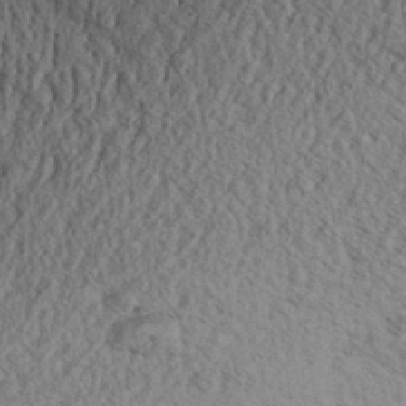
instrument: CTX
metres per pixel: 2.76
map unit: Aa
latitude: 31.0081
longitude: -137.3482
